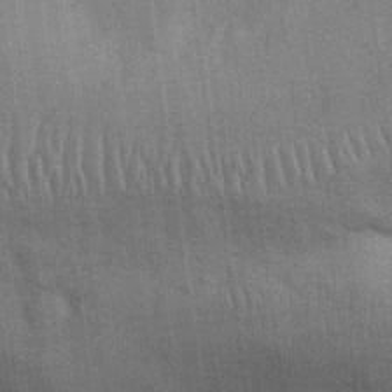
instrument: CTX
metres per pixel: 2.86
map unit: Nhu
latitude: 27.9717
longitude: -68.0255
